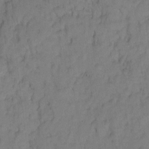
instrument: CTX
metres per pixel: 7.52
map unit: Hto
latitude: 5.1592
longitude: -31.8206
